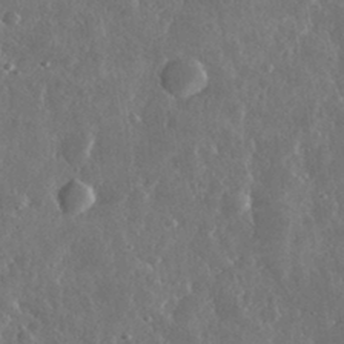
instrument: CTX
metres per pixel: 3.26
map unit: lHvf
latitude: 33.1403
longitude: -90.1011
